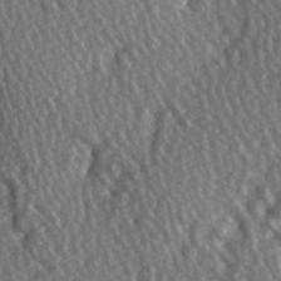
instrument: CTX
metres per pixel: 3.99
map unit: Hve
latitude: 3.0647
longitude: -123.4993
